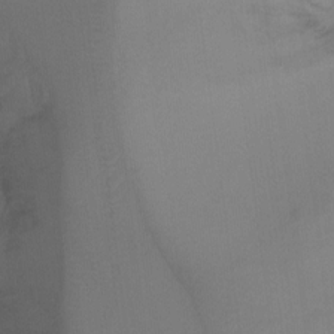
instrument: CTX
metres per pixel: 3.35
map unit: Ht
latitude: -10.9164
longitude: -27.7828
